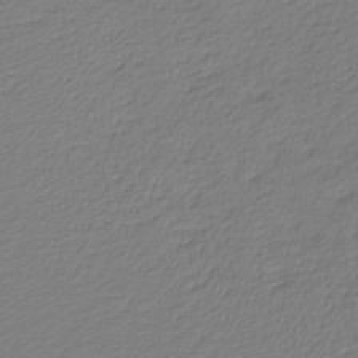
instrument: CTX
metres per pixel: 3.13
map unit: lHb
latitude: -43.3320
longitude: 70.5007
